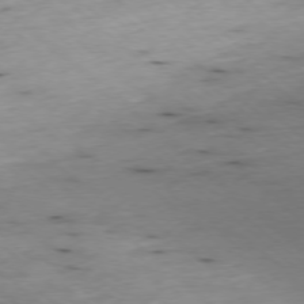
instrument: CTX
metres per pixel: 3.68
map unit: Ap
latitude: -77.8233
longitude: -89.4805
